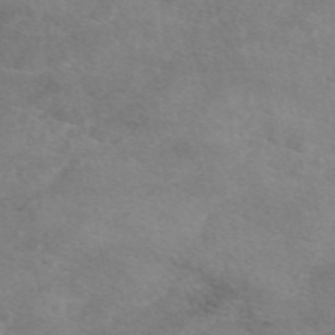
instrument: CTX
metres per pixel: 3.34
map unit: eAb
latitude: 48.4412
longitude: 122.8786
